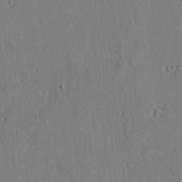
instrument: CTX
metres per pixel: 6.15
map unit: lAvf
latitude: 5.4048
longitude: 169.6532
